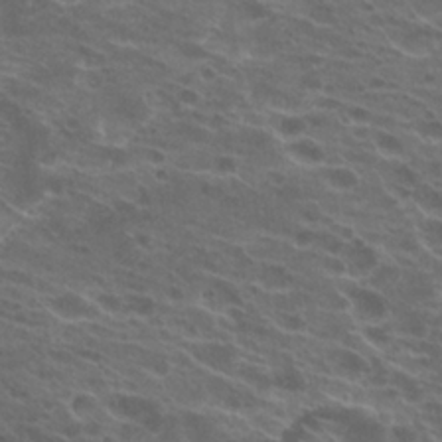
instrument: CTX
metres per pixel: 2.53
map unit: Hto
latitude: 22.5357
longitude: -40.6868
